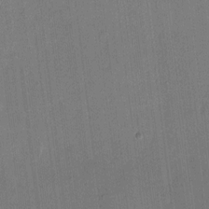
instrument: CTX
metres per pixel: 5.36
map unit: eHh
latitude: 10.1578
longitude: -68.6680
